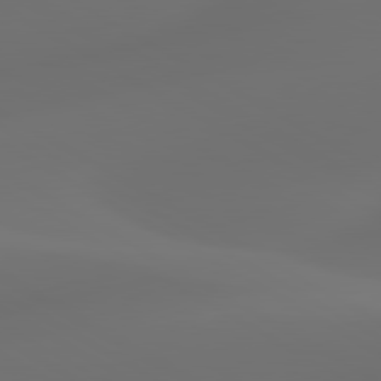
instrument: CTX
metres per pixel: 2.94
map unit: lApd
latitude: 80.4601
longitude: -85.5560
